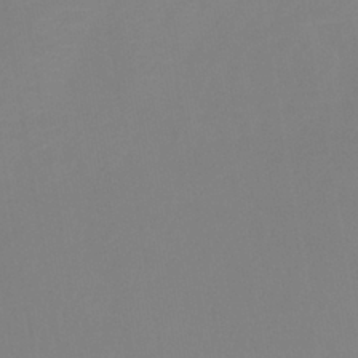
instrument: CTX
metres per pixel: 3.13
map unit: lHb
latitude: -37.5021
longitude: 74.4062
